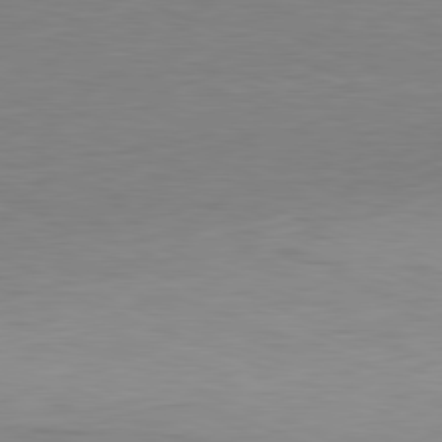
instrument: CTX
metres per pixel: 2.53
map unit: Hpe
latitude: -81.5966
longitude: 9.5777
